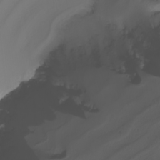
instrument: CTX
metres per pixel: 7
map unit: Nhu
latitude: -5.4265
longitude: -91.8961
